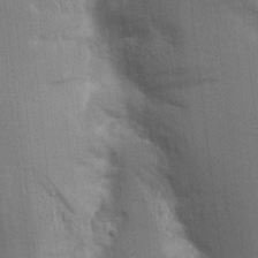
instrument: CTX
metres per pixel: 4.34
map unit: Aa
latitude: 16.2900
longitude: -149.1025
